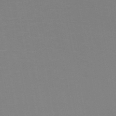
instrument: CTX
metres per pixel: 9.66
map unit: HNb
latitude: -51.0108
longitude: -45.8205
